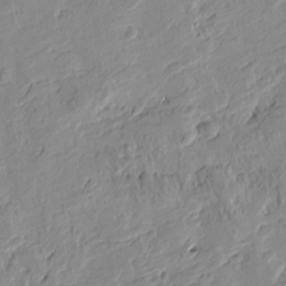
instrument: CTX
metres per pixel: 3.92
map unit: Htu
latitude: -2.8974
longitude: -175.8961
